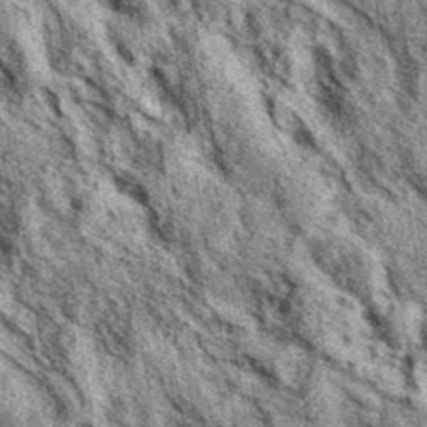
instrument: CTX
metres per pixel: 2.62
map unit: eAb
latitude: 37.8016
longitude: 105.7099
